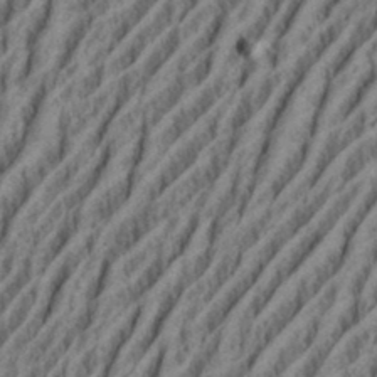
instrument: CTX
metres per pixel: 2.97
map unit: eHh
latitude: 34.8380
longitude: -137.4994
